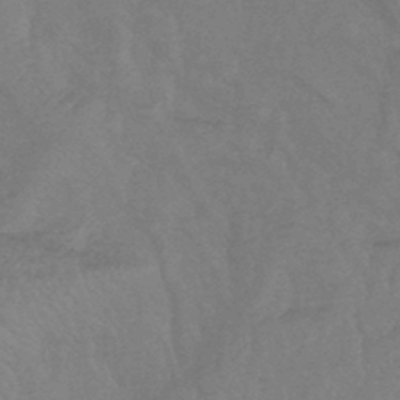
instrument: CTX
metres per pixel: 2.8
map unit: lHb
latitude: -43.3131
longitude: 80.9164
